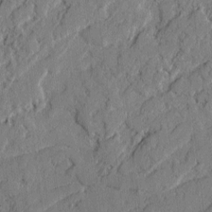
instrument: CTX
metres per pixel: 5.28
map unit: lAvf
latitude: -2.2739
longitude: -107.7261
